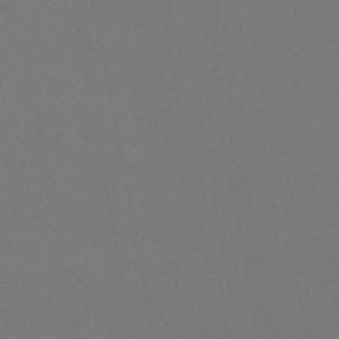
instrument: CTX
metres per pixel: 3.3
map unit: lHb
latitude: -47.7477
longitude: 68.8785
